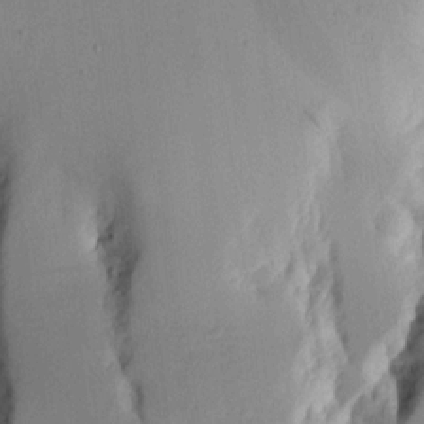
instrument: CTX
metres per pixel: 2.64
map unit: Aa
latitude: 10.2712
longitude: -126.9703
